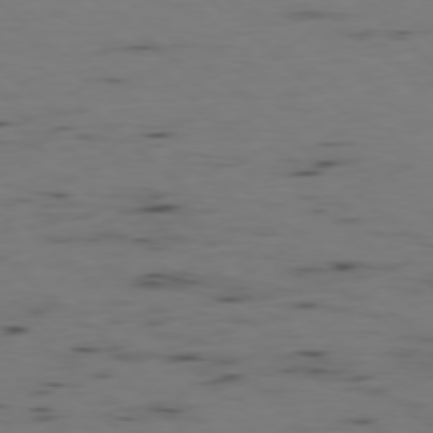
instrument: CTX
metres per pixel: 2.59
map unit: Ap
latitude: -78.1228
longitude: -74.8002
